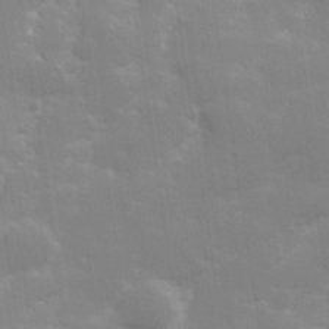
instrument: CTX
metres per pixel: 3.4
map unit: Hve
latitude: 31.1970
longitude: 149.6911
